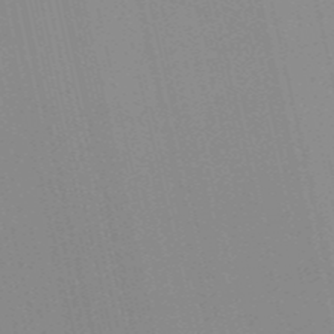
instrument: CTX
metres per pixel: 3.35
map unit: HNb
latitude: -54.8786
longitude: -41.2725
